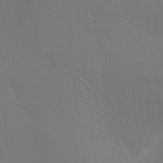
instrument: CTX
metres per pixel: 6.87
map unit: Aa
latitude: 15.0837
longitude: -147.5560
